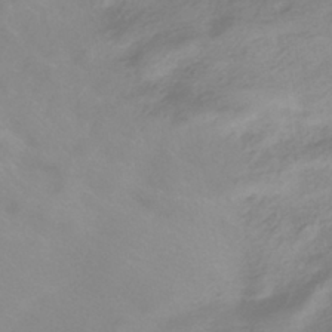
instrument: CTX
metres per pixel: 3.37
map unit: HNhu
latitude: -40.4251
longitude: 93.7478
